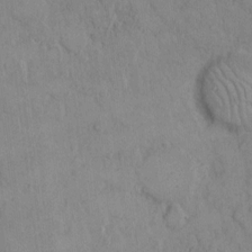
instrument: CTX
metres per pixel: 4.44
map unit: Hto
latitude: 8.6113
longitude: -60.5923
